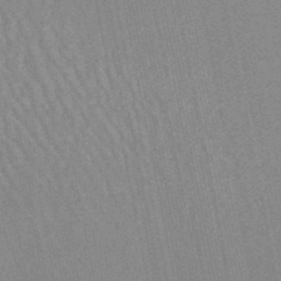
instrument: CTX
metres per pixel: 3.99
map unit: lHb
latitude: -49.5210
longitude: 68.7085
